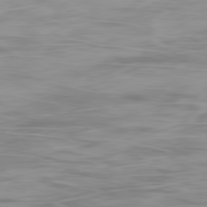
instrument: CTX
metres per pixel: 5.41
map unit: Ap
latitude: -79.9556
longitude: -68.8002
